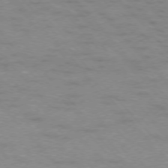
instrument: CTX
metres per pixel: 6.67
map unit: Ap
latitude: -76.5007
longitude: -61.1403
